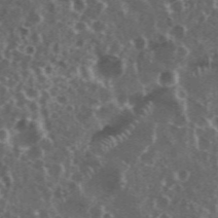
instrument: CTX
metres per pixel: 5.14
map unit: eHh
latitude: 35.1592
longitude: -59.7261
